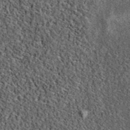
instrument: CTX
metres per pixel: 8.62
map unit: eAb
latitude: 39.6694
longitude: 106.3873
